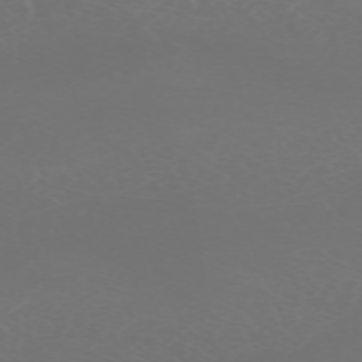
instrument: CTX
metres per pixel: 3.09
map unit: Nhu
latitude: -68.3873
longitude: 39.1431
